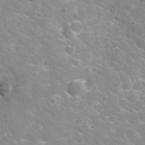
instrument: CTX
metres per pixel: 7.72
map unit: Nhu
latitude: 31.7639
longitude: -50.4034
